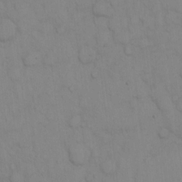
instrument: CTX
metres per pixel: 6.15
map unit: Hto
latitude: 12.4412
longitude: -56.8946
